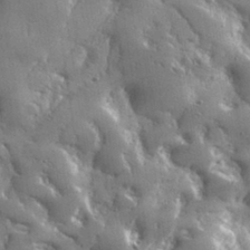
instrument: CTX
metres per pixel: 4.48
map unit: lHvf
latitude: 31.6883
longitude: -92.3467
